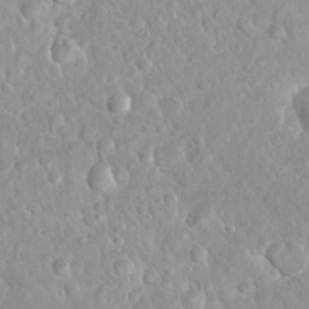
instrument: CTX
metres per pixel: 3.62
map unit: Nhu
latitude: 26.9136
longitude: -63.6316
